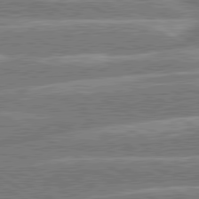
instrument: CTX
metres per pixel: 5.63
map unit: lApd
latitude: 80.6490
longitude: -130.9325
